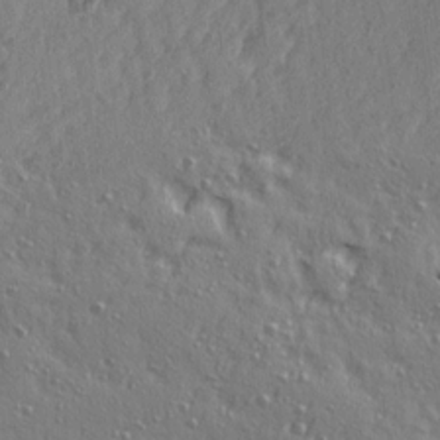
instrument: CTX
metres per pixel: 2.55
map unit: Ave
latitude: 15.5183
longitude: -105.1970
